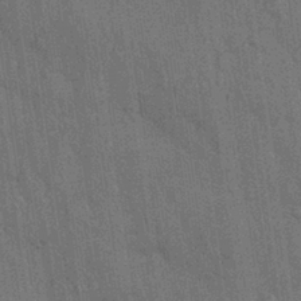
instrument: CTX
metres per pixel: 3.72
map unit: Nhu
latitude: 27.7828
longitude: -68.0255
